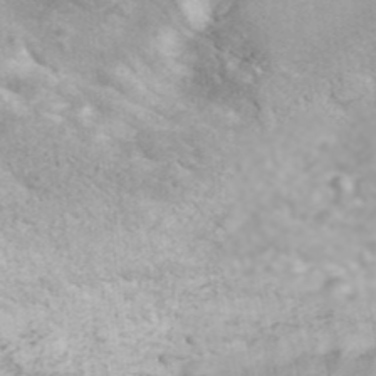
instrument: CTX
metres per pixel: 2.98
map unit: ANa
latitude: 41.7638
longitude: 18.1417
